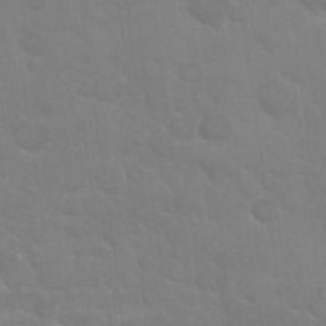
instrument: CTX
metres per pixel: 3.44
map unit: Nhu
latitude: 26.4034
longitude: -51.8961
